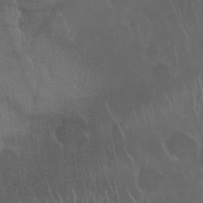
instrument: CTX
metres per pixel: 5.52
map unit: Nhu
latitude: 28.0444
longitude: -62.2523
